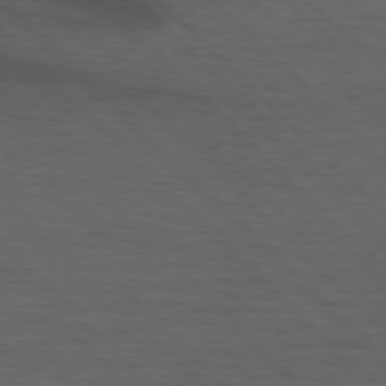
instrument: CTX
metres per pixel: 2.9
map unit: lApd
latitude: 75.6127
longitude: -83.2725
